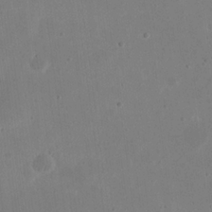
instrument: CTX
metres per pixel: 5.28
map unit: eHh
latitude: 20.7247
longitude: -70.7624
